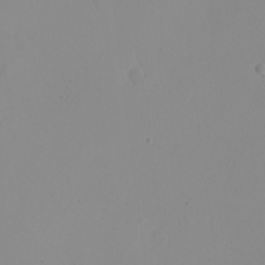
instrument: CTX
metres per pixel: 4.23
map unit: eHh
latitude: -9.9556
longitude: -67.9528
